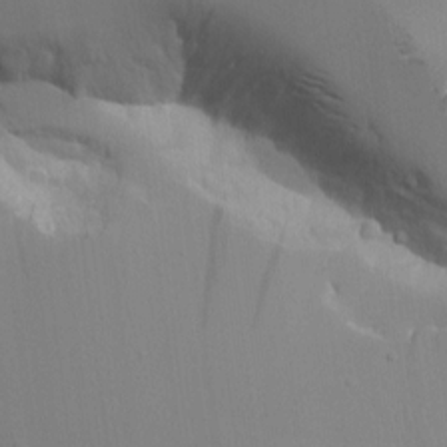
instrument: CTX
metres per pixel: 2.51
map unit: Aa
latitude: 11.5560
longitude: -127.4616
